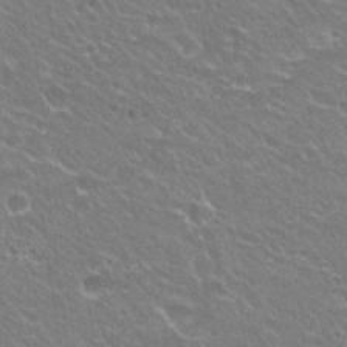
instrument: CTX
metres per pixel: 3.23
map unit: Hto
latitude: 24.1955
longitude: -31.1592
